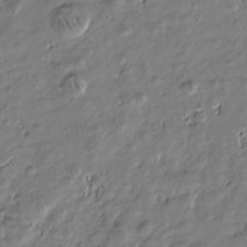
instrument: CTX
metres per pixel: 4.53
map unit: Htu
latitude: -6.5573
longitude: 176.9920
